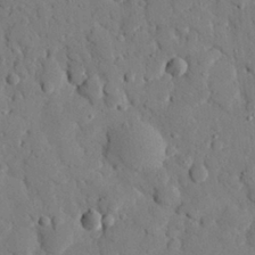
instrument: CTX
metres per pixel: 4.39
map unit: eHh
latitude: 26.7624
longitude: -77.4804
